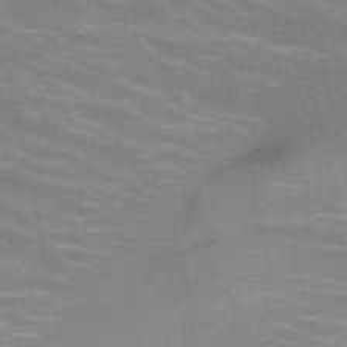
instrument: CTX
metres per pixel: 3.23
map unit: HNb
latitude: -46.5951
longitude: -46.8947
